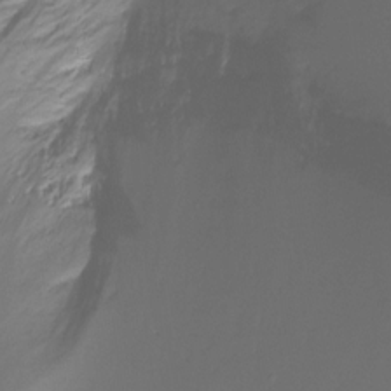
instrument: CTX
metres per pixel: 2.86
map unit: Ht
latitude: -12.3495
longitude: -47.2915
